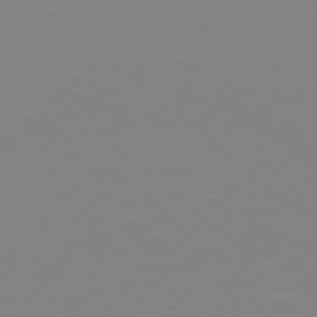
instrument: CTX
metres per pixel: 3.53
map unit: Hpe
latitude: 78.3845
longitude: -172.0633
